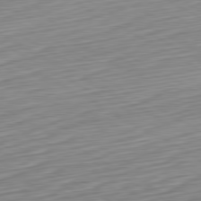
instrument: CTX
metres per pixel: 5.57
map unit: Hpe
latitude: -80.6330
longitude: 23.4266
